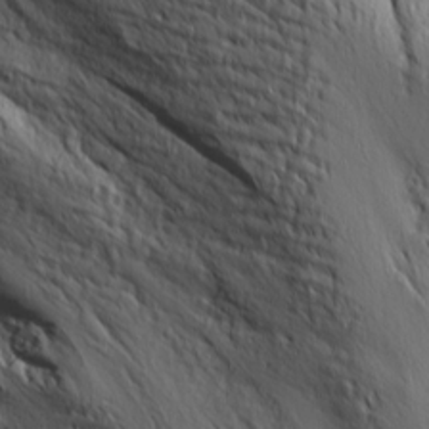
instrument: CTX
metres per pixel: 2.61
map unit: Ave
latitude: 14.4601
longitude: -130.7247
